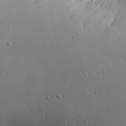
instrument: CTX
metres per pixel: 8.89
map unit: Ave
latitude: 23.1403
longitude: -135.5560
